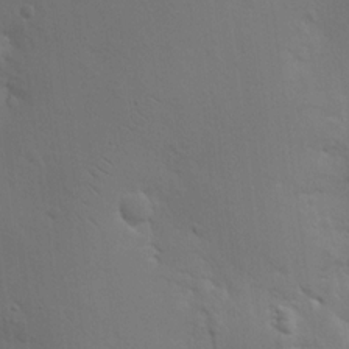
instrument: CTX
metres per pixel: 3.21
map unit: Nhu
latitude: 16.3656
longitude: -78.3656
